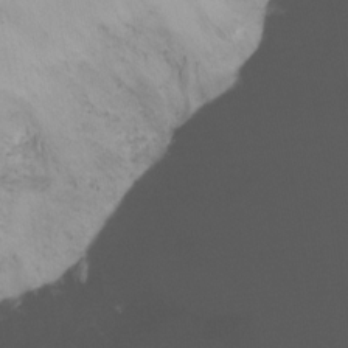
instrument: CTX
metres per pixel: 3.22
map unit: Ht
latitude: -15.7667
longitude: -45.7827
